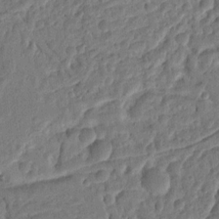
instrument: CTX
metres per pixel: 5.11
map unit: Ht
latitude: 11.4238
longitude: -75.9339
